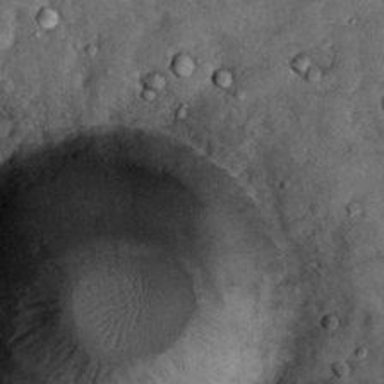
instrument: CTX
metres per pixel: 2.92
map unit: Hto
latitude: 15.7450
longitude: -35.5371
